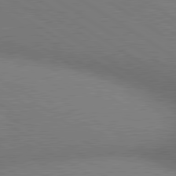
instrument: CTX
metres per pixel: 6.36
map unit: lApd
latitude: 80.3467
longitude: 127.0675
